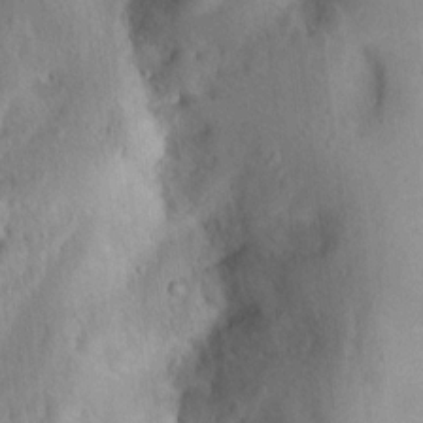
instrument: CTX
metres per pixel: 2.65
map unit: Ht
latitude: 13.8961
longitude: -37.3104
